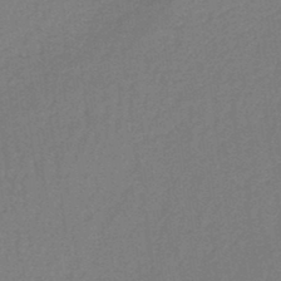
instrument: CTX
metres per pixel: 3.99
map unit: lHb
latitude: -38.0283
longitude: 60.9353
